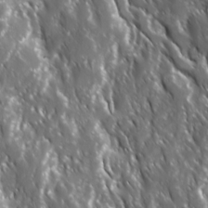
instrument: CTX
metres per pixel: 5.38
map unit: Ave
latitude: 15.4427
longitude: -132.9136
